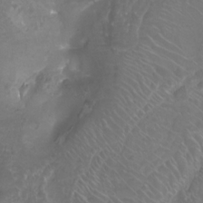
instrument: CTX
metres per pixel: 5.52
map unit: Nhu
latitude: -7.8233
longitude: -93.7071
